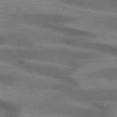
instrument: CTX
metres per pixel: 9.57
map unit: lApd
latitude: 72.7247
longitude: -51.4804
